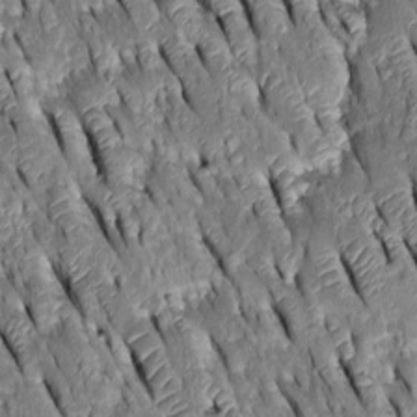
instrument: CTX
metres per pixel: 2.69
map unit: Htu
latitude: -1.0109
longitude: 148.9920
